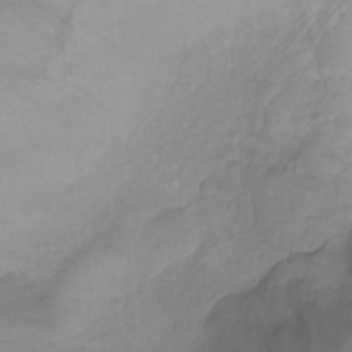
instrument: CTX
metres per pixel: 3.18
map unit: Ht
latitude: -1.5022
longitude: -19.6694
